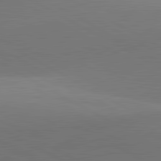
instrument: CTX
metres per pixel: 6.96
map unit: lApd
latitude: 81.8583
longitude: 135.1242
